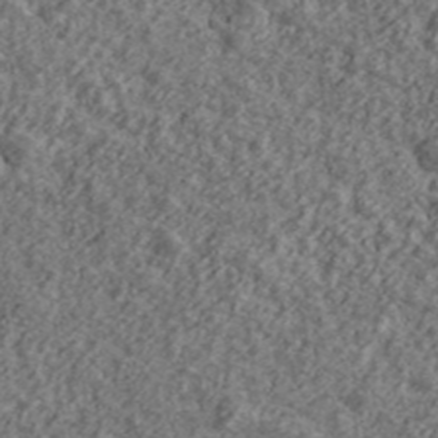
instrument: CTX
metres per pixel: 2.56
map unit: Ave
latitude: 43.3671
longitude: -111.3860
